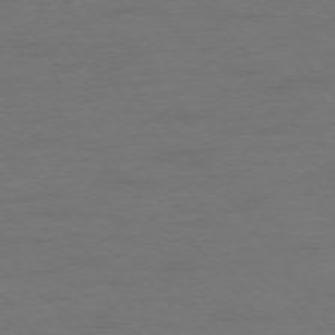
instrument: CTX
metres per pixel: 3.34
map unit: Ap
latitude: -76.4251
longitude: -88.9325
